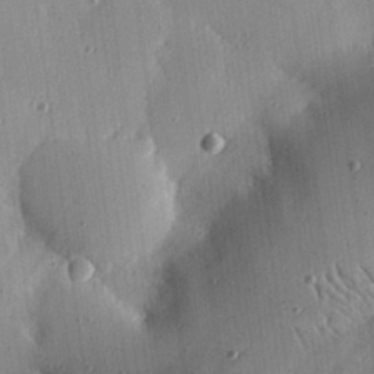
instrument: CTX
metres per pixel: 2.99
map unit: eHh
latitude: 25.1403
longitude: -90.1389
